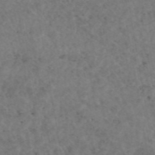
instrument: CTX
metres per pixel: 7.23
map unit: eAb
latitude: 45.0269
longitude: 115.5588
